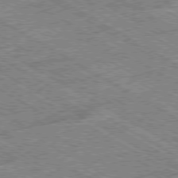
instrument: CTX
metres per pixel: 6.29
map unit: Ap
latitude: -79.9178
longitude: -79.1214
